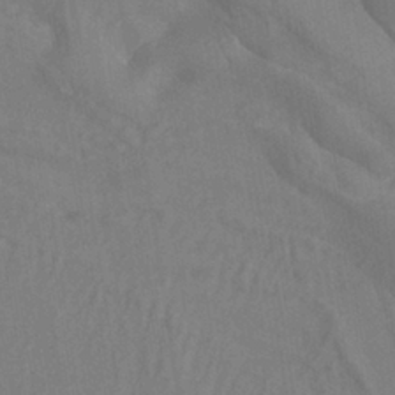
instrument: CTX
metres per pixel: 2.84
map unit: ANa
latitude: -38.6141
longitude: 95.8800
